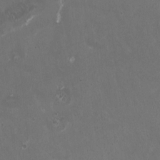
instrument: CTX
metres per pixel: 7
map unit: HNhu
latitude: 1.1592
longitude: -3.3292
